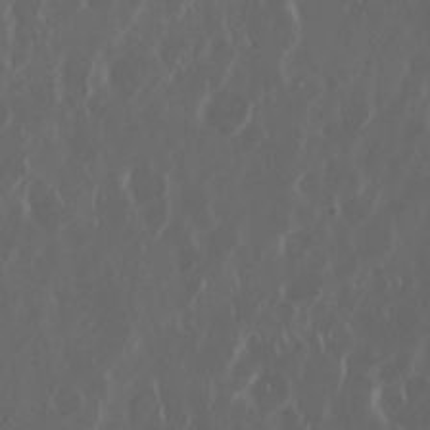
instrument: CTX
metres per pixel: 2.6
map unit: Nhu
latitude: 30.1389
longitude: -60.0255
